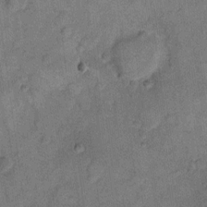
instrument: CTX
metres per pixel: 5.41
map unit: eHh
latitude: 10.3278
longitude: -63.8962
